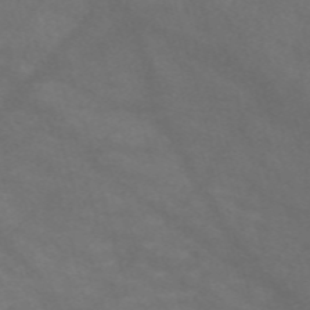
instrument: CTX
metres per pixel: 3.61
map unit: Nve
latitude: -58.9919
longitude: 58.9352
